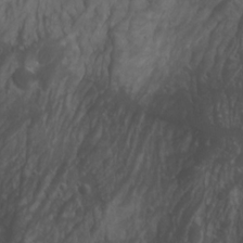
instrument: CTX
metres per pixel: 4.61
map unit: Aa
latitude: -3.5588
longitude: -72.8191
